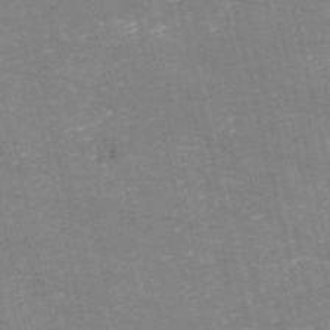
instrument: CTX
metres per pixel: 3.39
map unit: HNb
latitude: -54.6330
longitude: -38.3467
